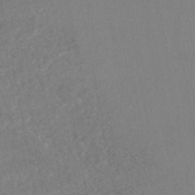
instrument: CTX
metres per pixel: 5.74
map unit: HNhu
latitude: -47.2376
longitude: 97.1431
